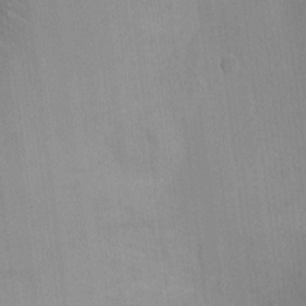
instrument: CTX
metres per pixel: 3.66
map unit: Ht
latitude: -4.0850
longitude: -16.7246
